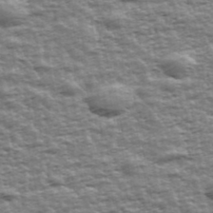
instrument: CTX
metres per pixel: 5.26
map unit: Ave
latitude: 42.6680
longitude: -113.1970
